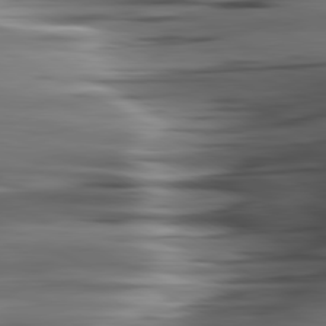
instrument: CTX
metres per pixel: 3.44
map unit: lApd
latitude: 80.8191
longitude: -123.1403
